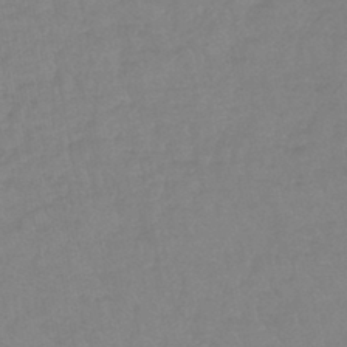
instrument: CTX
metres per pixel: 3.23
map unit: lHb
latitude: -44.1039
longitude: 73.9367
